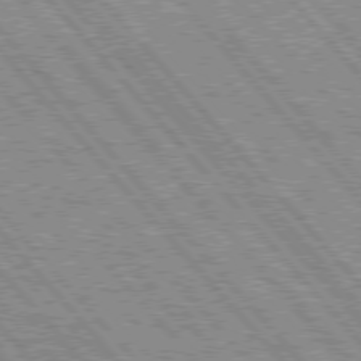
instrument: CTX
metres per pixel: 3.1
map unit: Hpe
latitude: 75.9150
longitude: -126.2334
